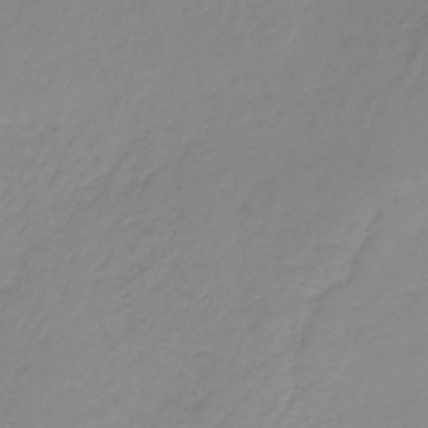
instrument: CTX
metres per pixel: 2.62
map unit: lHb
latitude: -36.8030
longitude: 61.5210
